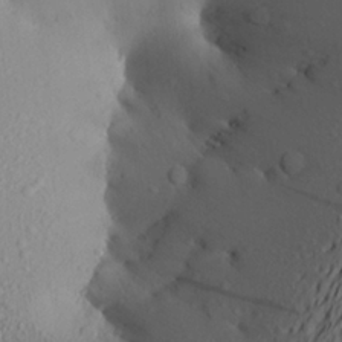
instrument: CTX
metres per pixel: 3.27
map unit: Aa
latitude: 21.8961
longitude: -145.5182
